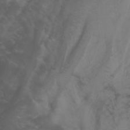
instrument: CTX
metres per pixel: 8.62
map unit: Aa
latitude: -7.5777
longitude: -77.9717
